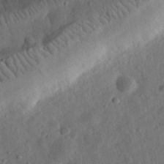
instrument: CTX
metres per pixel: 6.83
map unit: eHh
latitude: 31.8395
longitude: -75.7450
